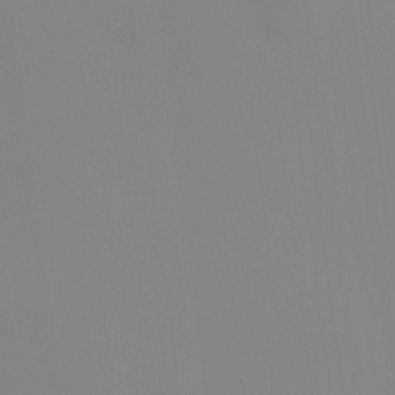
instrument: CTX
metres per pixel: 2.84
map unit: HNhu
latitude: 9.9528
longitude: 11.4832
